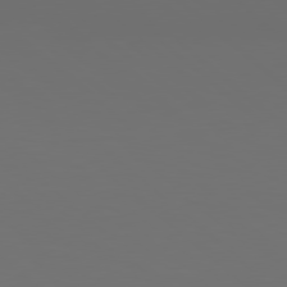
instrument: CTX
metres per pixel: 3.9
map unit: Hpe
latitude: 78.5546
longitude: -173.8583
